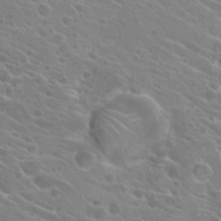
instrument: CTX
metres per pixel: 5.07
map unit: Hto
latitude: 22.3656
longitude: -39.2915
